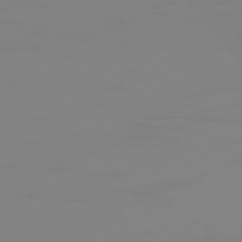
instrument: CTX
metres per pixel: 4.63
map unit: Hpe
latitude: 74.9325
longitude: -127.4049
